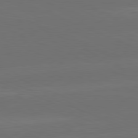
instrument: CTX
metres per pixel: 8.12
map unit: Hpe
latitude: -81.8800
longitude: 20.9352
